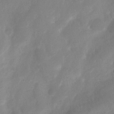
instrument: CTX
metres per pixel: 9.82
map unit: Nhu
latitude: 7.3860
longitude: -22.2711
